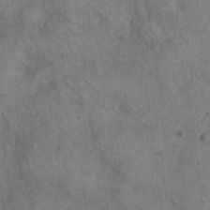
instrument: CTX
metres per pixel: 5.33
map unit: eHh
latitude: 20.7435
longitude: -60.3845
